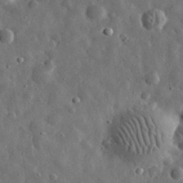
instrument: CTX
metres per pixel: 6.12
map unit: eHh
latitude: 31.8584
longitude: -74.6302
